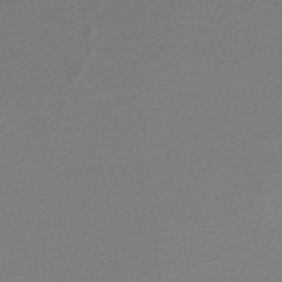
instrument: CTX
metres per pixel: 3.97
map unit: lHb
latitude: -48.4440
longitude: 66.2173
